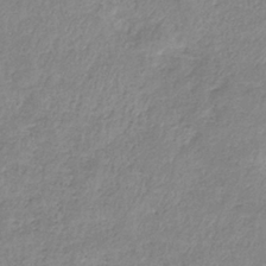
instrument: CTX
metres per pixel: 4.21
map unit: eHb
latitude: -36.4629
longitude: 75.0487
